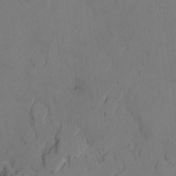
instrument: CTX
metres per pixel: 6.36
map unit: Ht
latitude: 10.6680
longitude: -32.2334
